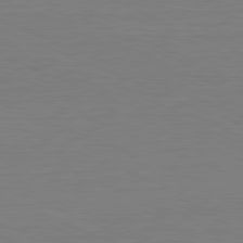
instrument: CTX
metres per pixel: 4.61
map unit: Hpe
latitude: -81.6722
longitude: 8.1039
